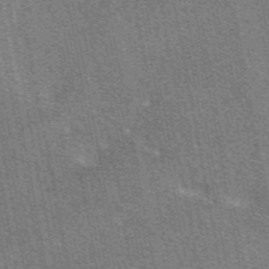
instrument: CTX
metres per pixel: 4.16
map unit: eAb
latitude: 48.6302
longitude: 116.6896
